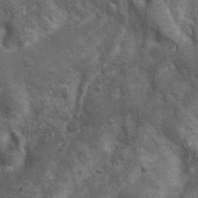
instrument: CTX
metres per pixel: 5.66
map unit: Nhu
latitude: 6.9325
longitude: -22.6490
